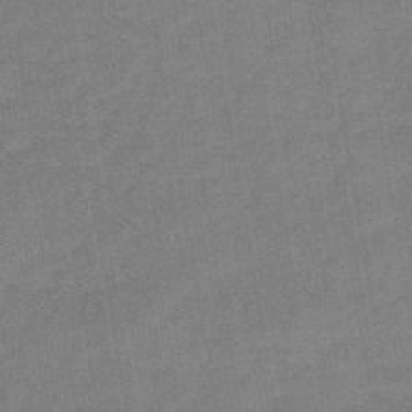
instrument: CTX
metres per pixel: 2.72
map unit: HNb
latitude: -48.5574
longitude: -42.9703
